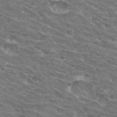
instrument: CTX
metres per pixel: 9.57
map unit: Hto
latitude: 32.3089
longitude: -43.0836
